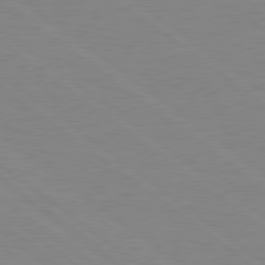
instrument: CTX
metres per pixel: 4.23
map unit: Hpe
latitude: 78.7247
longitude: -124.8380
